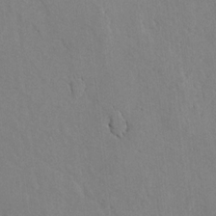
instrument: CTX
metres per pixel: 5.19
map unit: lAvf
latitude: -5.5021
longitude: -113.9150
